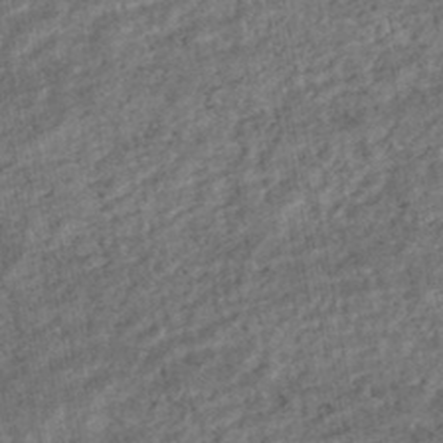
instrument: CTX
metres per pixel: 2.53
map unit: HNhu
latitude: -45.0486
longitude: 97.6533
